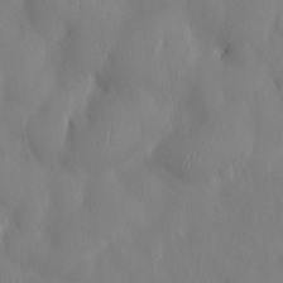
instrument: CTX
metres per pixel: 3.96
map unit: HNhu
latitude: 5.2348
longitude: -4.7813
